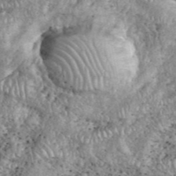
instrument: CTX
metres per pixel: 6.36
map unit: eHh
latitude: 38.7246
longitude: -56.5167
